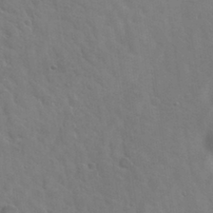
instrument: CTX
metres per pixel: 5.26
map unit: Hto
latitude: 31.2537
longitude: -47.0459
